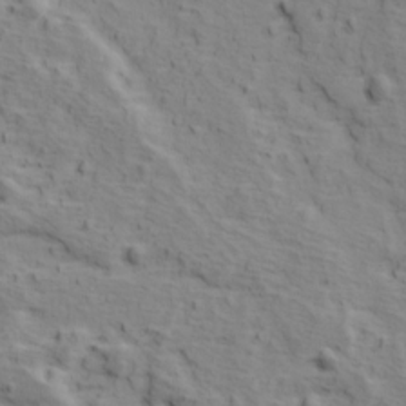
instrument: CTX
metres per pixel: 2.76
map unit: Ave
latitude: 11.7828
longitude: -104.9325
